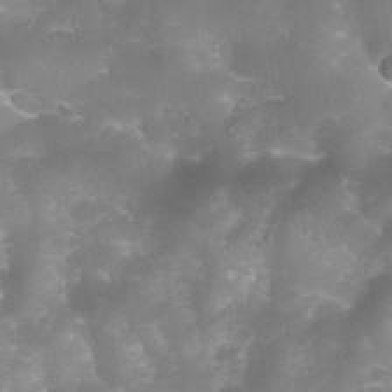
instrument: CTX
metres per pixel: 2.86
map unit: Nhu
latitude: 27.3293
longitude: -63.4616
